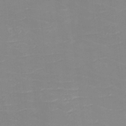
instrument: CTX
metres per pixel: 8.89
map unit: eHh
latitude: -4.1416
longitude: -75.5371
